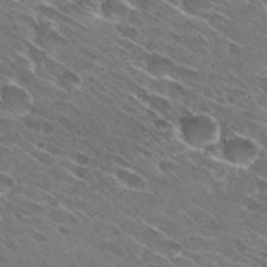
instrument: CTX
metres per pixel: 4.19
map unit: Hto
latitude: 29.2537
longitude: -43.7450
